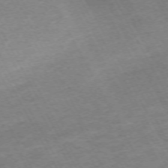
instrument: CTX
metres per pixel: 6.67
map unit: Hpe
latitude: -71.9745
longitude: 8.5196
